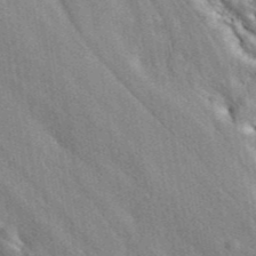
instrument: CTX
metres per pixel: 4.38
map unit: ANa
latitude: 44.4223
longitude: 46.1228
